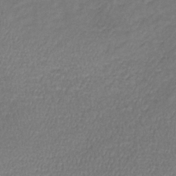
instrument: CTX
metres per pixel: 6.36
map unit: lHb
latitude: -39.4455
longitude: 73.0297
